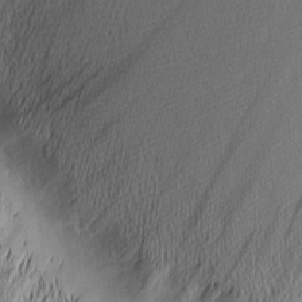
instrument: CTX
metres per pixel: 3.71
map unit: Nhu
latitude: -5.9745
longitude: -152.6680
